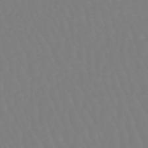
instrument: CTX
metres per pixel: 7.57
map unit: eHb
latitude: -45.7856
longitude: 81.2754
